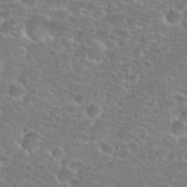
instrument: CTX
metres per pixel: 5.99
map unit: Hto
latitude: 25.6127
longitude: -48.4979
